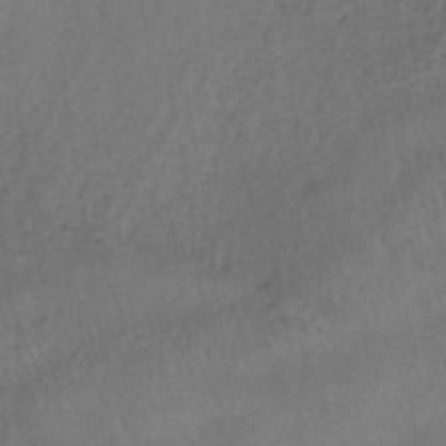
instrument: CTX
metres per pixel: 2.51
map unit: lHb
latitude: -34.6518
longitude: 66.8219
